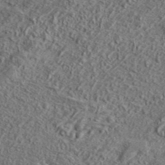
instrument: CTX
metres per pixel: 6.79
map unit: lHvf
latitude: 42.4790
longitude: -88.6302
